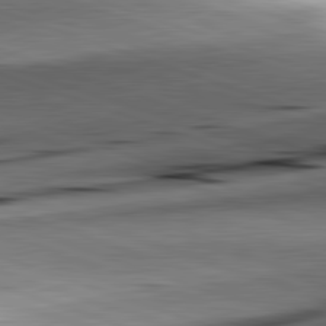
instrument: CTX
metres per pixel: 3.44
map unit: lApd
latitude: 82.1577
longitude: -151.8394
